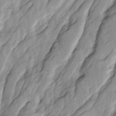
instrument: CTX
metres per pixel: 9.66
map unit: Ave
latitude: 14.8380
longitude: -136.1767
